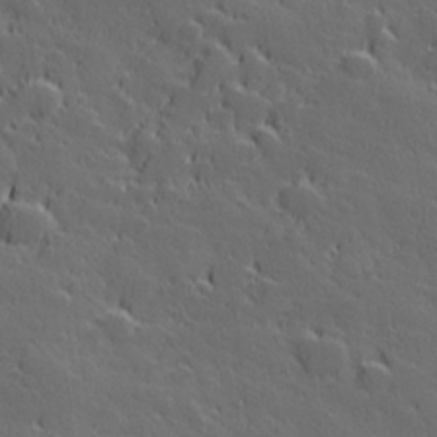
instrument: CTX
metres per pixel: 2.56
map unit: Hve
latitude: 27.3860
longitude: 144.0094
